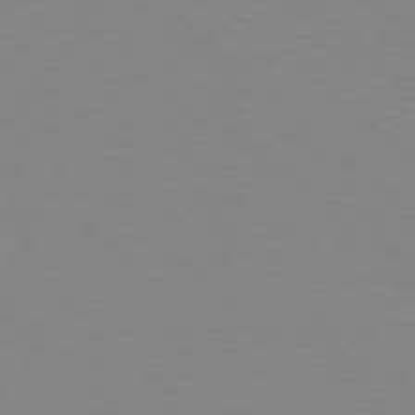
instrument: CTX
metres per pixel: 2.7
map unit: Hpe
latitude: 78.6113
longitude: -165.1025
